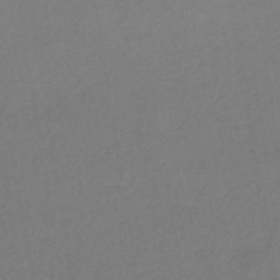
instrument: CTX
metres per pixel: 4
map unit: HNhu
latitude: -42.8974
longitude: 95.8800
